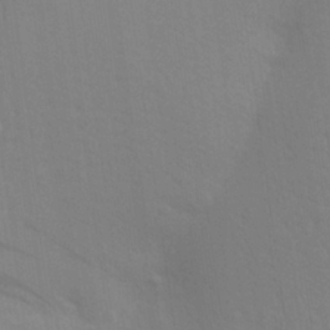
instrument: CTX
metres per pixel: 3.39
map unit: Aa
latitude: 25.5938
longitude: -145.8394
